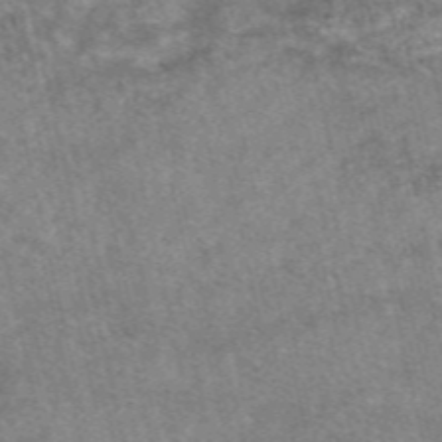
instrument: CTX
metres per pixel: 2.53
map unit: eAb
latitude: 48.3467
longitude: 121.7099
